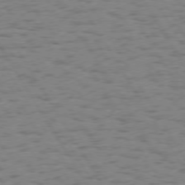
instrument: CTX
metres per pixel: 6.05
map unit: Hpe
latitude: 73.8395
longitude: -135.9717
